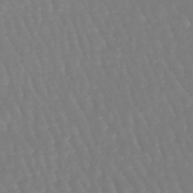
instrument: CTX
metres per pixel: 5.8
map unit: eHb
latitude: -46.1983
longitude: 79.0675
